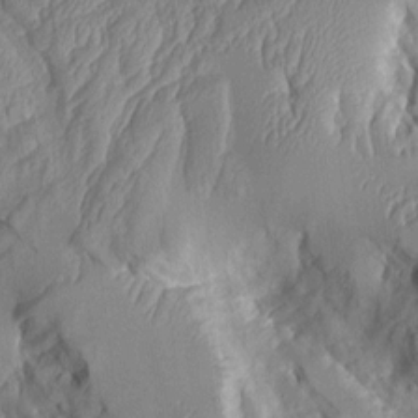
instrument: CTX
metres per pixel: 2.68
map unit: Aa
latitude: 9.0648
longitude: -127.9150
